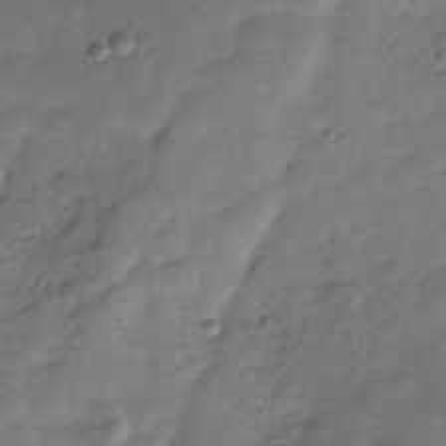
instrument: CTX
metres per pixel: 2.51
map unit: Hve
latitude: -30.8975
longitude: 91.6533
